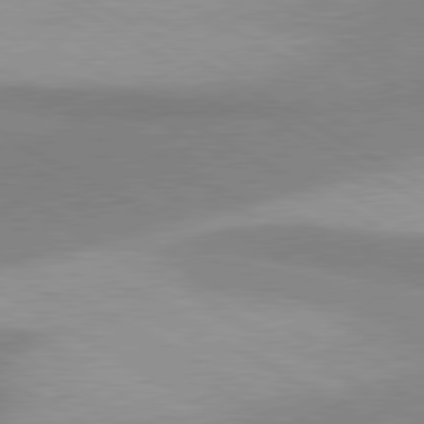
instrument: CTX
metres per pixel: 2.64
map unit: lApd
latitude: 80.3467
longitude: -179.3104
